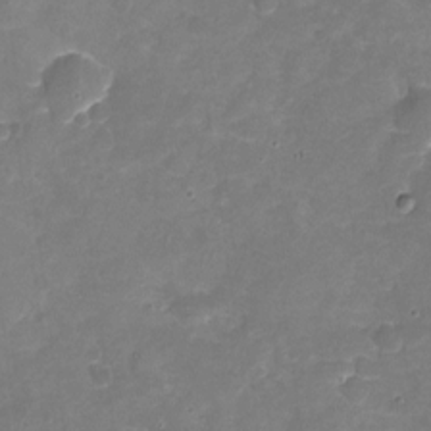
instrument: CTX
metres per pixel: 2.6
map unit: Nhu
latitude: -16.9542
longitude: -56.8380
